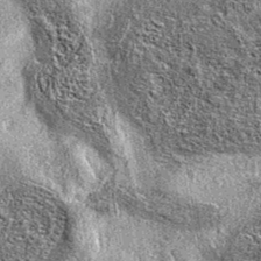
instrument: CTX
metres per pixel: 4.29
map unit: eAb
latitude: 37.1025
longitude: 106.0283
